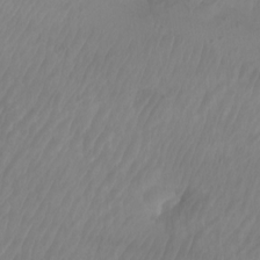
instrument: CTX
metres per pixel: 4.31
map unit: Aa
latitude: -12.5007
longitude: -68.5168
